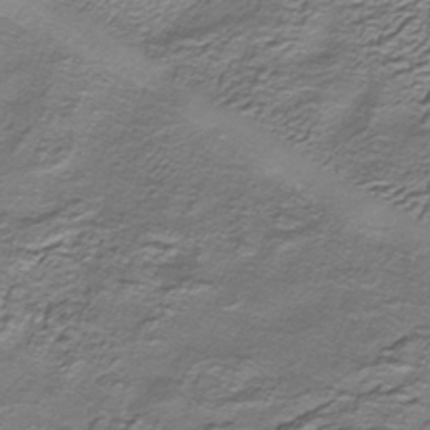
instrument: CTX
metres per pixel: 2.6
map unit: HNhu
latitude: -41.0108
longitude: 109.2943
